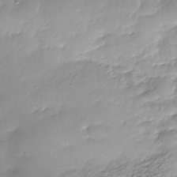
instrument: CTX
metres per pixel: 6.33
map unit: Nhe
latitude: -37.9178
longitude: -148.9514
